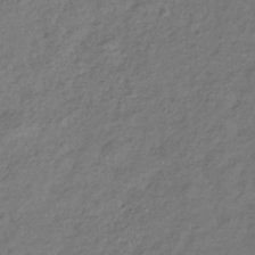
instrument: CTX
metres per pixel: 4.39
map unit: Hve
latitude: -33.2187
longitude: 91.5966
